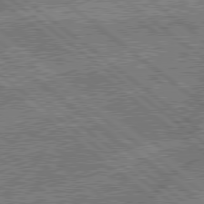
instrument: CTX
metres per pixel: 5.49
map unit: lApd
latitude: 79.0837
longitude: -143.9717
